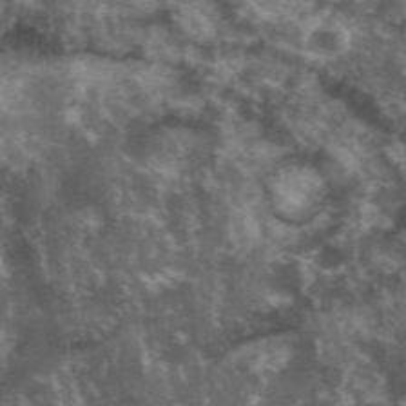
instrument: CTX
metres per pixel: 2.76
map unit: eHh
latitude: 35.2914
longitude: -59.8961
